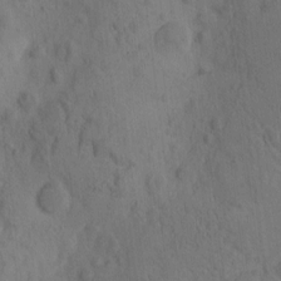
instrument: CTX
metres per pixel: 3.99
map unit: eHh
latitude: -1.6155
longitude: 16.3496
